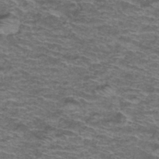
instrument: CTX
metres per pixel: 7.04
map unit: Hto
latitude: 38.0444
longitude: -42.8380
